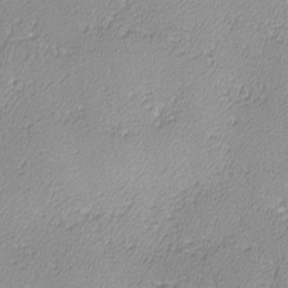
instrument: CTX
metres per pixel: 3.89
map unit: lHvf
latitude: -13.5399
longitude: -102.2144
